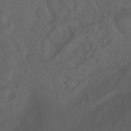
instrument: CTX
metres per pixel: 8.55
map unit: Ht
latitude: -0.8030
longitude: -45.8394
